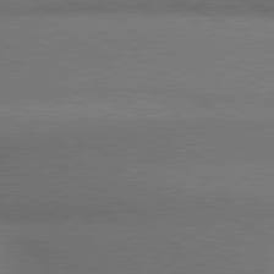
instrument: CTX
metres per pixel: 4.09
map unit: lApd
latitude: 80.4034
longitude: 128.9731
